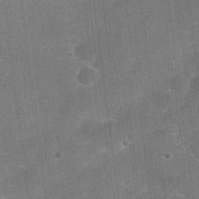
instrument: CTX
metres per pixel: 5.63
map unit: Nhu
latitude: -16.4251
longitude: -58.2523
